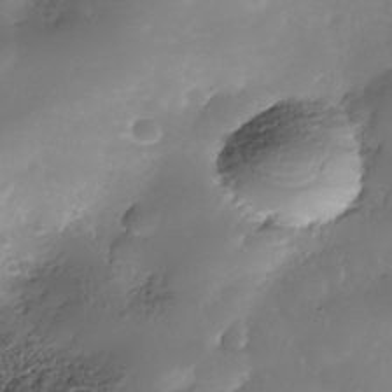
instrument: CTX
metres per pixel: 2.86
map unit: Nhe
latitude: -35.5399
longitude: -145.8961
